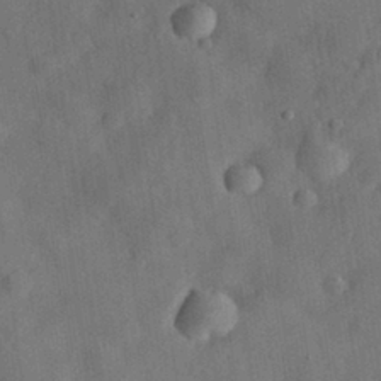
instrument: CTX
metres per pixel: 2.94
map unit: eHh
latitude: 30.3468
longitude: -71.9717
